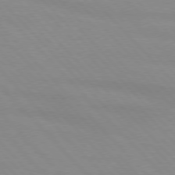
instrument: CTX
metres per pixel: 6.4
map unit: lApd
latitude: 76.2144
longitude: -85.1403
